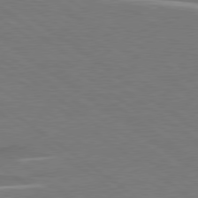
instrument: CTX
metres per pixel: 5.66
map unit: lApd
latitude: 78.9325
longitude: -94.9892
